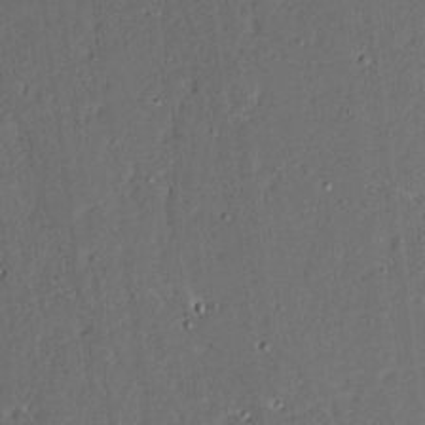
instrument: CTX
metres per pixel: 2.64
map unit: Aa
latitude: 13.2537
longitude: -139.5749
